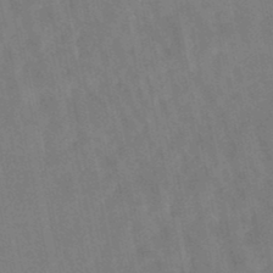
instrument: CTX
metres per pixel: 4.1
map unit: lHb
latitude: -47.4454
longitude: 69.8611
